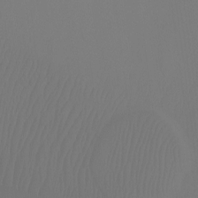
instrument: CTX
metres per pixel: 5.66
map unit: Ht
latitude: -7.8233
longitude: -33.2915
